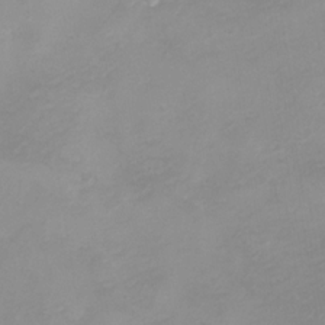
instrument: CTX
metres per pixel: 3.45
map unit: eHh
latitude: -5.2754
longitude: -78.4034
